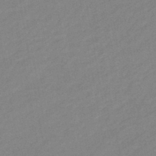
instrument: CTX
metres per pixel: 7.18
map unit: eHb
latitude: -40.8597
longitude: 82.7085
